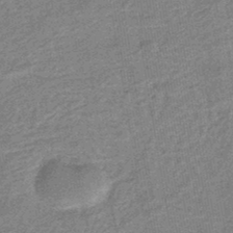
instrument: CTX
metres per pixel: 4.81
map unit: eHb
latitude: -44.0661
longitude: 86.6141
